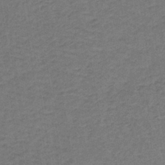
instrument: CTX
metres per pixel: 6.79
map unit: lHb
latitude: -38.5952
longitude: 60.1606
